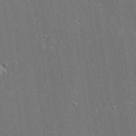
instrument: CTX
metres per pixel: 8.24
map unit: Ave
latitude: 18.0822
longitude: -139.5560
